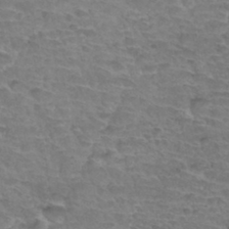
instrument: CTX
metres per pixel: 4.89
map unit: Hto
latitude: 34.3845
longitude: -44.2333
